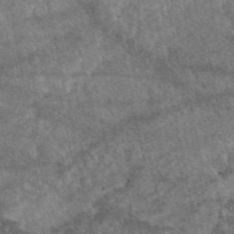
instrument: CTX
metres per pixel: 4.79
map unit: eAb
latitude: 47.7828
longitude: 118.1984
